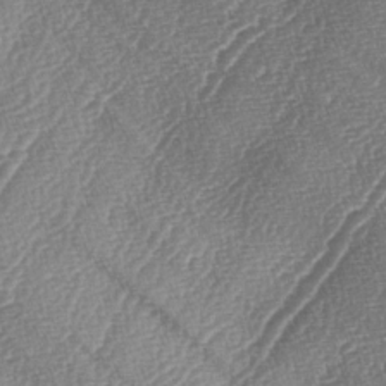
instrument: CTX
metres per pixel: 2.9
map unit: lAa
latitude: -4.5384
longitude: -129.1592
